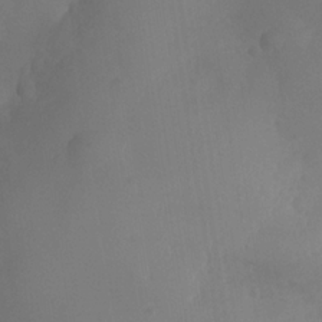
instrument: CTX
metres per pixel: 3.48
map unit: Nhe
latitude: -34.8408
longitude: -130.8380
